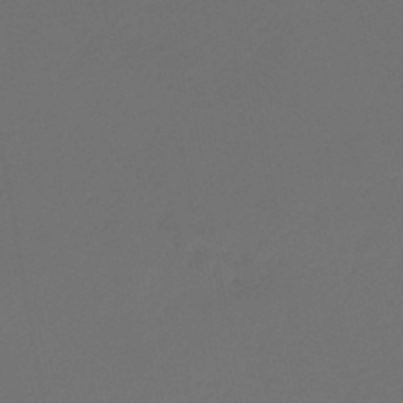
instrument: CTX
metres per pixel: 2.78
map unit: lHb
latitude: -47.3887
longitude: 71.1620
